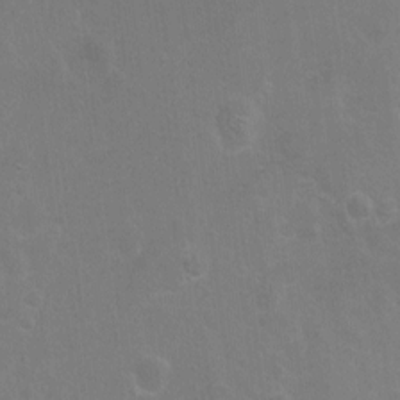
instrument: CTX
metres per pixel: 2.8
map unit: Hto
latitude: -7.2754
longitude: -35.6694
